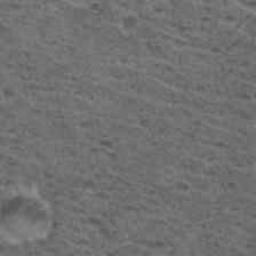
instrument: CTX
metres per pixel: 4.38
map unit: Hto
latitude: 32.9703
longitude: -48.1200
